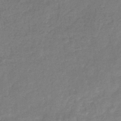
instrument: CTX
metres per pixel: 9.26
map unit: eHb
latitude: -32.7275
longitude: 74.8597
